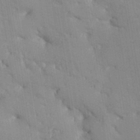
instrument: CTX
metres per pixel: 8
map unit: Aa
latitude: 33.2159
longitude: -144.7624
